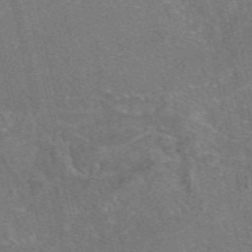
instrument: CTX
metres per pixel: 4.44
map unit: eAb
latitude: 47.3293
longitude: 104.7274
